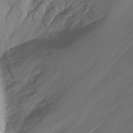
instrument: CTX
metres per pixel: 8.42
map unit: Nhu
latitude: -8.3495
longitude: -83.4615
